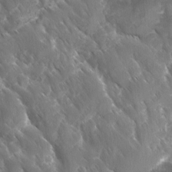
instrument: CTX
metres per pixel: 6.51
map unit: Ave
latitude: -11.2187
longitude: -119.4426
